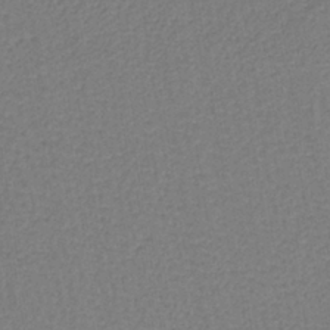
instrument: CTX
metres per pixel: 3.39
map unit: lHb
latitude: -38.0283
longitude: 59.0486
